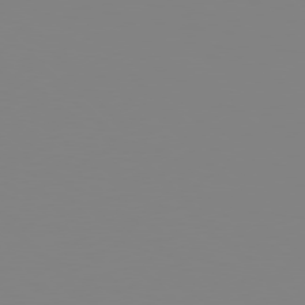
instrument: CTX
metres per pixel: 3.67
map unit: Hpe
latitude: 77.8583
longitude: -161.6316
